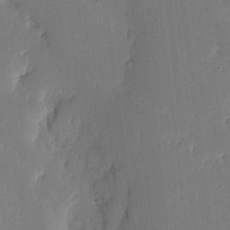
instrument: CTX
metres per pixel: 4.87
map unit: eHh
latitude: 4.9514
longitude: -72.3657
